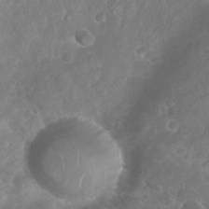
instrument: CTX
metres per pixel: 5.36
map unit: Nhu
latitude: 27.5749
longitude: -63.7261
